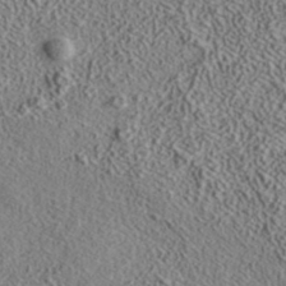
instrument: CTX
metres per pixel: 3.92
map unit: ANa
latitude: 37.8017
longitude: 19.8233
